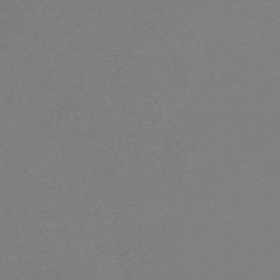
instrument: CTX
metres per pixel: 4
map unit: Nve
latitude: -56.4818
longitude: 61.9178
